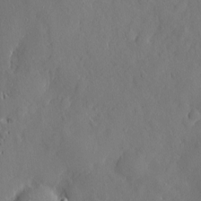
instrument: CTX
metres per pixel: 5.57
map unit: eHh
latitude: 4.5546
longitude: -75.1592
